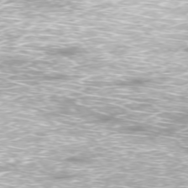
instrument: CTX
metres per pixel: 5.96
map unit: Ap
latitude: -76.7652
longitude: -61.7071
